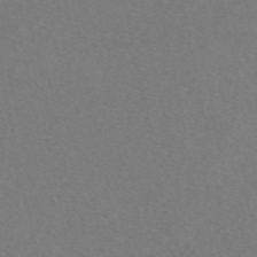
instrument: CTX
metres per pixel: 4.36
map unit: eAb
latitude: 48.6302
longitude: 108.4818
